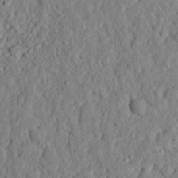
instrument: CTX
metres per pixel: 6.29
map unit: eHh
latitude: 25.3292
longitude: -78.8191
